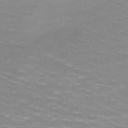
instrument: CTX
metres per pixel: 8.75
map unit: HNb
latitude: -48.1984
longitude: -47.2726
